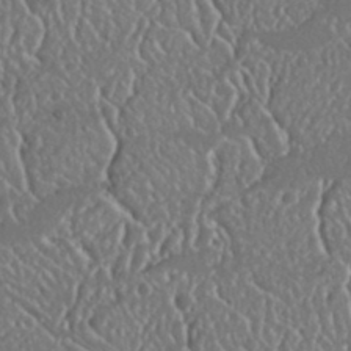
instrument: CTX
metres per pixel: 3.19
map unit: Nhu
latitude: 25.5560
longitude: -57.8772
